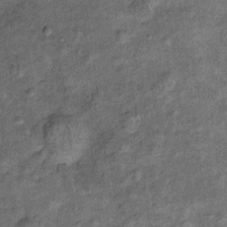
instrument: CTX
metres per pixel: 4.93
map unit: Ht
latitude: 11.1025
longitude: -39.2348
